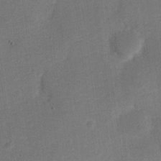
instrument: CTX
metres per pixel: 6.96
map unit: Nve
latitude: -25.4832
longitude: 105.8233
